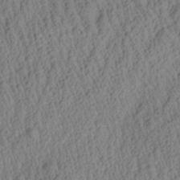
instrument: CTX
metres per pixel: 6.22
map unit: Aa
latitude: 27.1214
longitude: -135.6694
